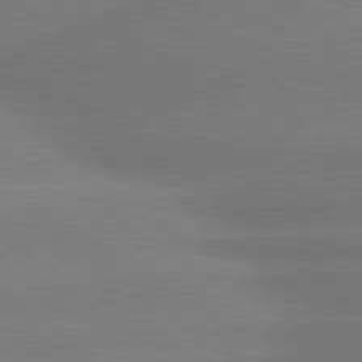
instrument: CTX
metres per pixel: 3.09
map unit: lApd
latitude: 80.4979
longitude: -148.9136
